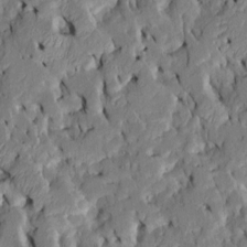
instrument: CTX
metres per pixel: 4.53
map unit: Htu
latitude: -7.6533
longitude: 145.3510
